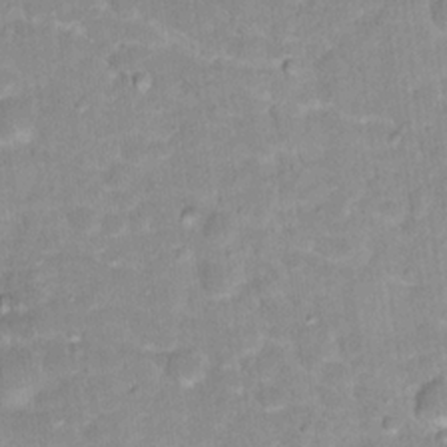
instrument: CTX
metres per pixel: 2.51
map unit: Hto
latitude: 17.4615
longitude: -35.6694
